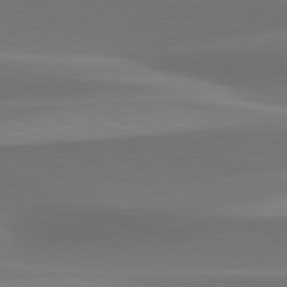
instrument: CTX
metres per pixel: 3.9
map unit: lApd
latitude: 79.6883
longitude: -95.7639
